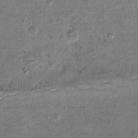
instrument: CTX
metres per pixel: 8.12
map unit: Hto
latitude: 11.1781
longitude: -36.6301
